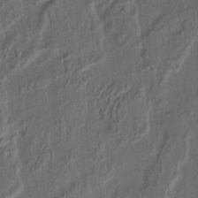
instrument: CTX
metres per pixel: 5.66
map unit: eHh
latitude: 5.2537
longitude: -77.1592
